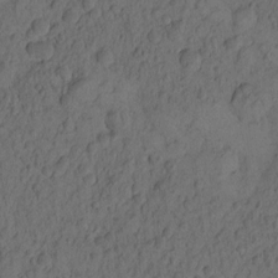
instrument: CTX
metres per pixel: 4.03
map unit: eHh
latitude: -1.9179
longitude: 17.0487
